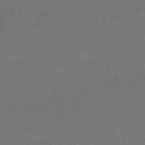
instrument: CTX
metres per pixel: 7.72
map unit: lHb
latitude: -46.9352
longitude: 77.3510
